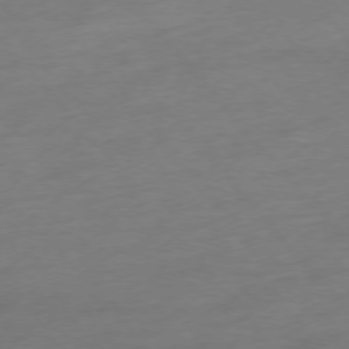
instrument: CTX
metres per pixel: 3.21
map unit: Hpe
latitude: -75.7478
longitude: -14.7436
